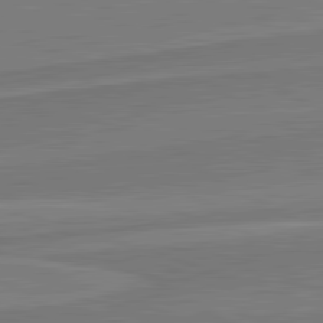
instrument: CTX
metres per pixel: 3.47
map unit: lApd
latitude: 82.0633
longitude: 140.3306
